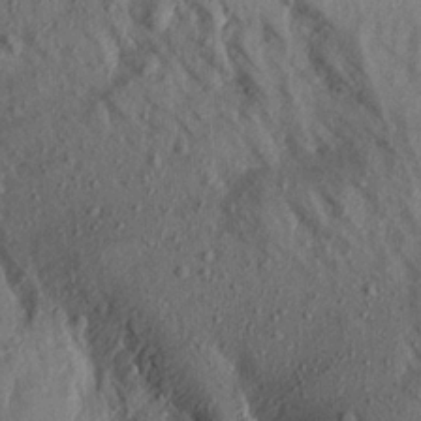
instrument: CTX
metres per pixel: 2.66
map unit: Aa
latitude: 16.7435
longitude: -146.9892
